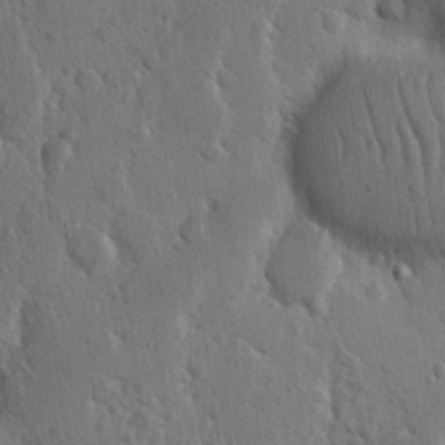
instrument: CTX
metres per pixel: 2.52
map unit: Nhu
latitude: 14.7058
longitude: -78.9892
